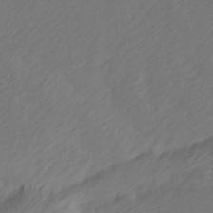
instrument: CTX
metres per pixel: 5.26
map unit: Ave
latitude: 14.1578
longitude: -105.7639
